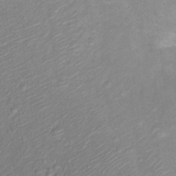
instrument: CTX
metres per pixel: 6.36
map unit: Ht
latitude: 12.1767
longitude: -38.9325
